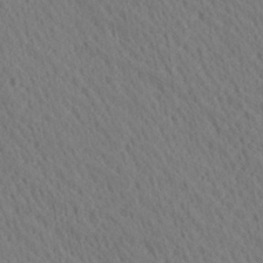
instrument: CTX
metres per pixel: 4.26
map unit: Ave
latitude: 20.7058
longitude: -139.4048
